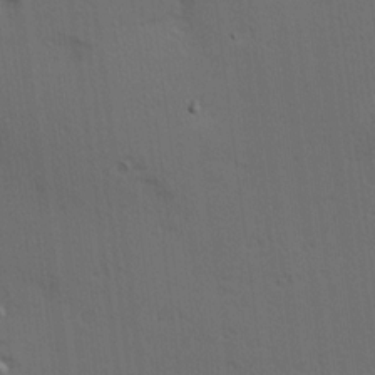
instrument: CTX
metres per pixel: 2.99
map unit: Hve
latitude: 14.3468
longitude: -90.5357
